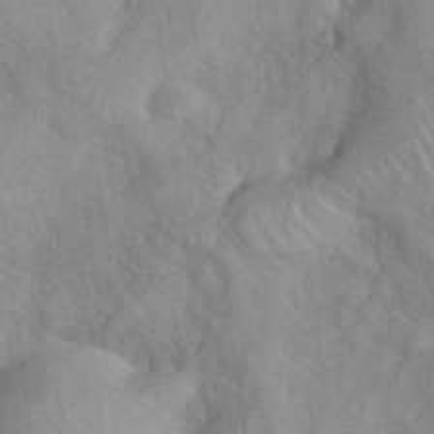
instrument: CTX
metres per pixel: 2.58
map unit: eHh
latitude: 40.3278
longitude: -56.5167
